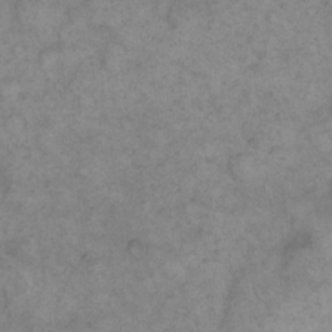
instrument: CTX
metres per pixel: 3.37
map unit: eHh
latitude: 15.4238
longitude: -65.9717
